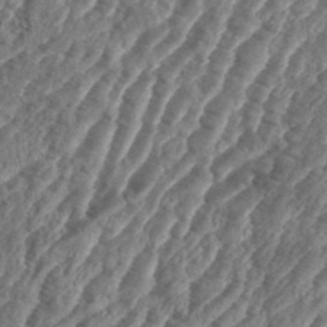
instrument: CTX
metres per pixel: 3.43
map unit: eHh
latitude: 36.4601
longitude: -136.3090
